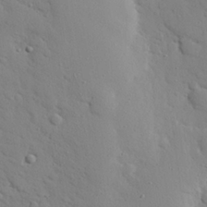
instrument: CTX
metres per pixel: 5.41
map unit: eHh
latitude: 25.9528
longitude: -78.1956
